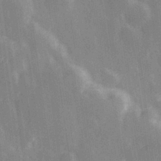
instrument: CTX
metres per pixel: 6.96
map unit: Hve
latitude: 28.2522
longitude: 147.3320
